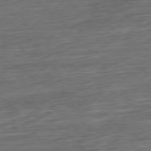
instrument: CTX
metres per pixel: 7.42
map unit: Ap
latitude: -79.7666
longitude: -54.5735
